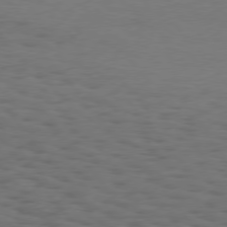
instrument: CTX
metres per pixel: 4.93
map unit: Hpe
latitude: 75.8961
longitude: -134.3656
